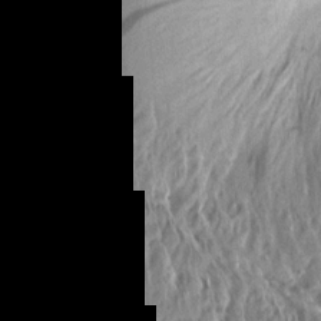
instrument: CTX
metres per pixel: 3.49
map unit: Aa
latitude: 14.4601
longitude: -141.2159
